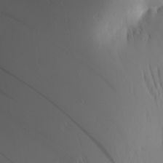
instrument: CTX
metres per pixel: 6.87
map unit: Aa
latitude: 25.4993
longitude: -144.4412
